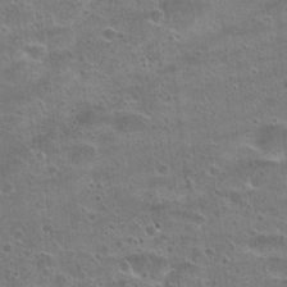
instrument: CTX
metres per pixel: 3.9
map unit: Hto
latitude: 22.7057
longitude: -48.9703
